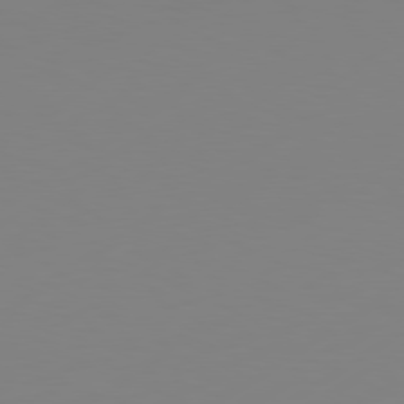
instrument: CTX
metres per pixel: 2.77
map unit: Hpe
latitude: 78.3090
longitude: -128.3089
